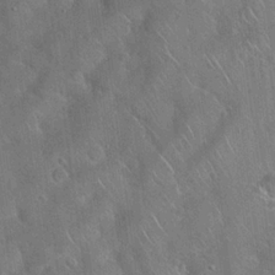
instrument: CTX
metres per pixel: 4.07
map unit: Hto
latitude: 19.8016
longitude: -53.2726
